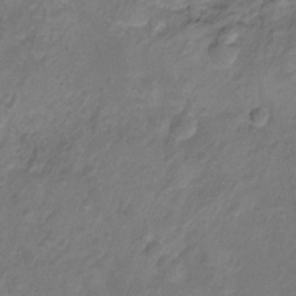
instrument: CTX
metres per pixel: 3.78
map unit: Hto
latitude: -7.5210
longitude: -39.3293
